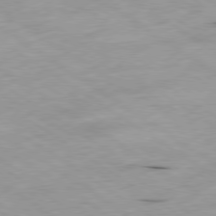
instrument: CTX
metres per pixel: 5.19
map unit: Hpe
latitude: -80.3873
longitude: 23.5966
